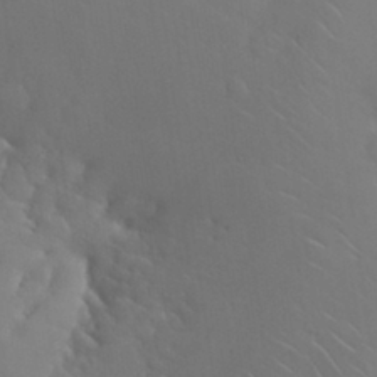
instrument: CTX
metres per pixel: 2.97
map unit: Nhu
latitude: 30.8191
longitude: -57.4237
